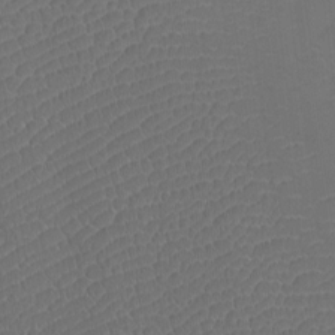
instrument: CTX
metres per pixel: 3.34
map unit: Htu
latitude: -10.8597
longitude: -73.3104
